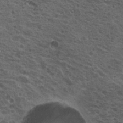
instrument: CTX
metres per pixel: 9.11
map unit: Nhu
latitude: 19.8772
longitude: -31.6694
